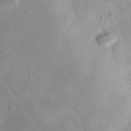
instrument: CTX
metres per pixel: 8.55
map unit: eHh
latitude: 20.7813
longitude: -70.4979
